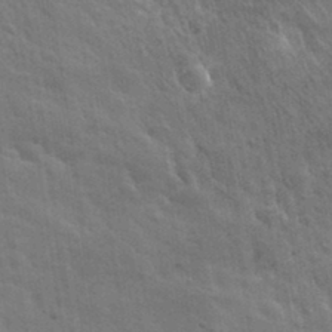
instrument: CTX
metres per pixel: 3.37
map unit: lHvf
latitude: 36.6869
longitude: -91.6883
